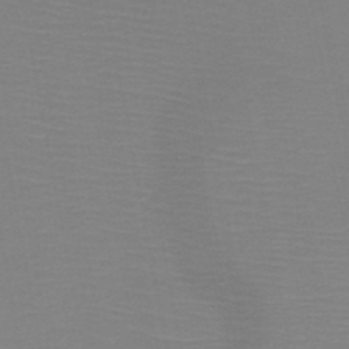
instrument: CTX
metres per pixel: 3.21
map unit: HNb
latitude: -49.2754
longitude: -44.3467
